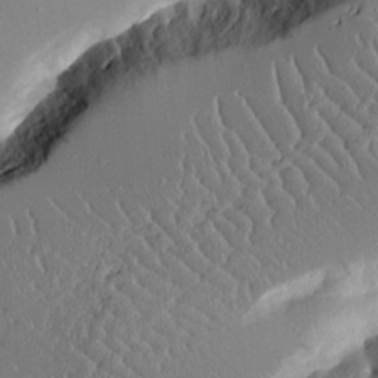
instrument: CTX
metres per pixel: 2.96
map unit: Aa
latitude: 12.2523
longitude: -126.7435
